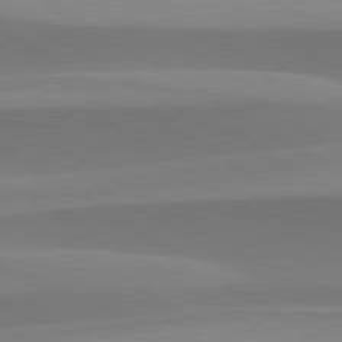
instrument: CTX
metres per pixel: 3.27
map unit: lApd
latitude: 79.7639
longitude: -95.9339
